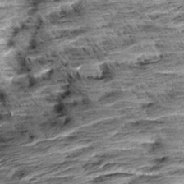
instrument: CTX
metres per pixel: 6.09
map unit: Aa
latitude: 8.6491
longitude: -138.3278
